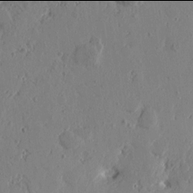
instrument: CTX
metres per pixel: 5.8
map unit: Htu
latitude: -2.0094
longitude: -178.5924
